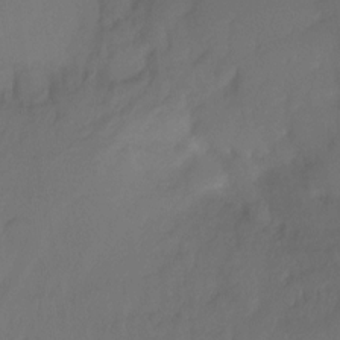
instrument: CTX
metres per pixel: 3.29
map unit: Ht
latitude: -14.9920
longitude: -49.4993
